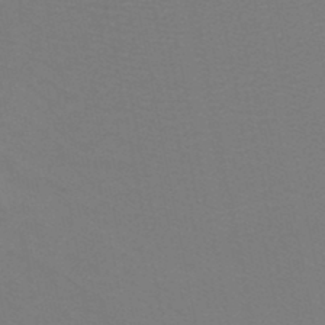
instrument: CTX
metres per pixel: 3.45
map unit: HNb
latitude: -46.7085
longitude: -44.9325
